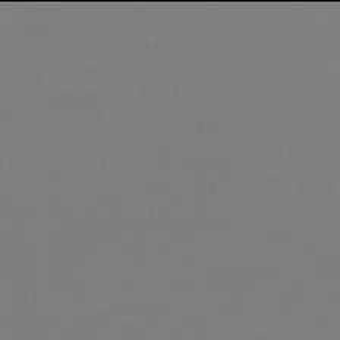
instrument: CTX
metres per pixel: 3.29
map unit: HNb
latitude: -46.0094
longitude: -44.5546
